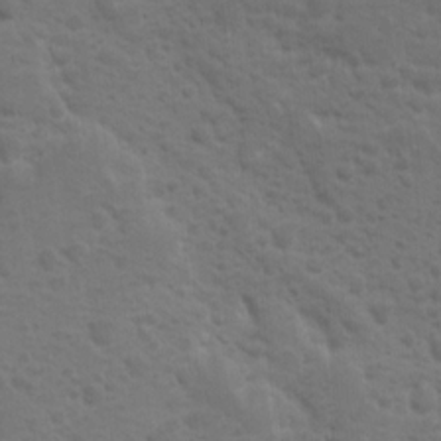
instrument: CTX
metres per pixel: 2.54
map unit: Ave
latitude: 10.3467
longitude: -104.0822
